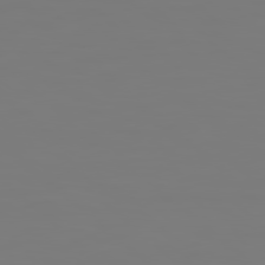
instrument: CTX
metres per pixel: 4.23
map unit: Hpe
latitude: 78.3845
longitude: 178.2739
